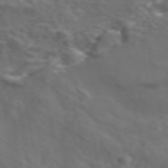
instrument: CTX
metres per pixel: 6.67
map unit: ANa
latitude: 44.6112
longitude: 28.3306
